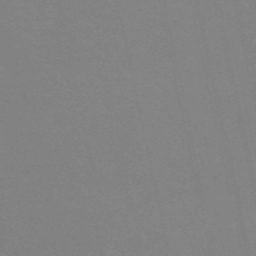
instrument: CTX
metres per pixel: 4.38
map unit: eHh
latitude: -53.2753
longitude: -25.2537
